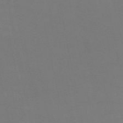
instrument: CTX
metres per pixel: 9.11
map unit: lHb
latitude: -46.9352
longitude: 58.7085
